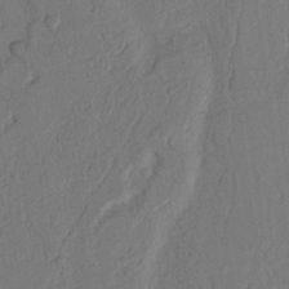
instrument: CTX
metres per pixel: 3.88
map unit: Nhu
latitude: 19.3103
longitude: -76.7435
